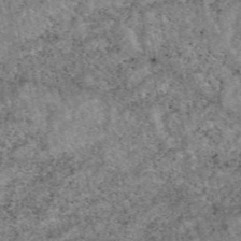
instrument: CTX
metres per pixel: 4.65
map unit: eAb
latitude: 47.7072
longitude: 119.4832
